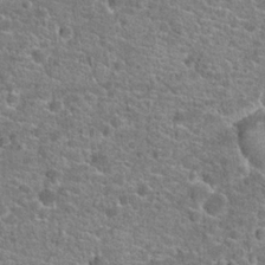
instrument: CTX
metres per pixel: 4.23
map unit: Hto
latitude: 20.3090
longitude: -43.8017
